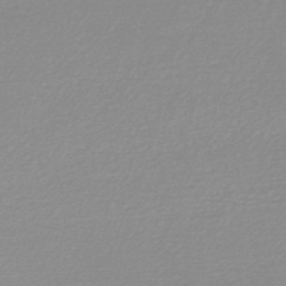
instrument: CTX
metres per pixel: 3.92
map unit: lHb
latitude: -48.4629
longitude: 66.6707
